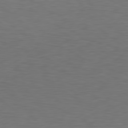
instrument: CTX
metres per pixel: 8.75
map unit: Hpe
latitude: 78.5546
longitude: -149.7450
